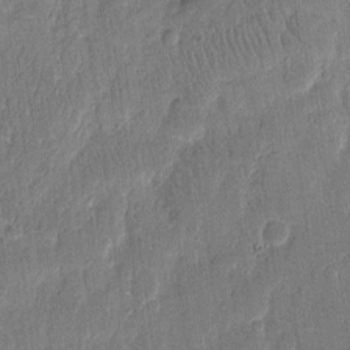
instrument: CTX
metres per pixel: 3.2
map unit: eHh
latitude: 10.6302
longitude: -68.5168
